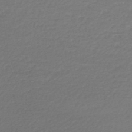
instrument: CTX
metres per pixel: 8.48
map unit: lHb
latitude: -46.0283
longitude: 60.3873
